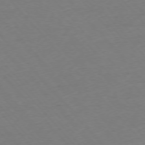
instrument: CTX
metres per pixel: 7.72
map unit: Ap
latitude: -76.1606
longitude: -80.8569
